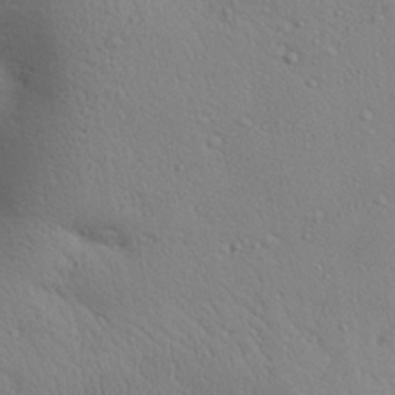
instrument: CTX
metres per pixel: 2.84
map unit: Aa
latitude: 31.4994
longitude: -145.1781
